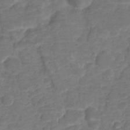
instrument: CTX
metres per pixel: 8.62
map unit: HNhu
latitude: -21.0108
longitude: 85.0108
